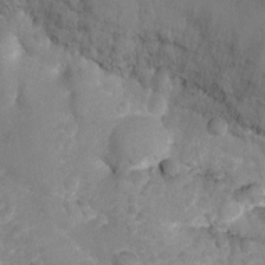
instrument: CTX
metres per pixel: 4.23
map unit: Ht
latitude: -2.4251
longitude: -29.7827
